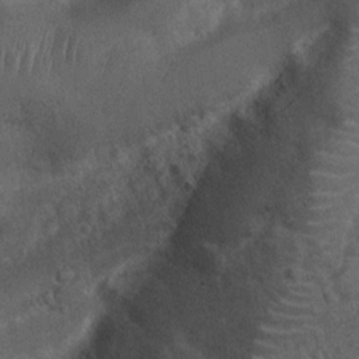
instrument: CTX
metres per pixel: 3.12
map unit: Nhu
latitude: 7.0269
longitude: -22.7435
